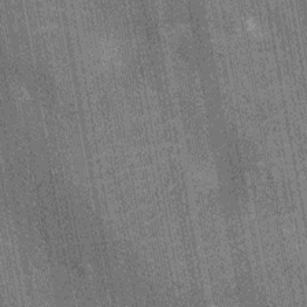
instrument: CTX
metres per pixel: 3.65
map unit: Nhu
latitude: -12.0094
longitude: -21.9906
